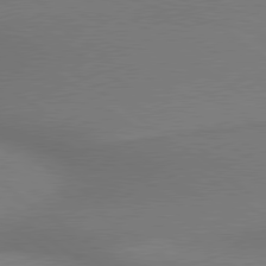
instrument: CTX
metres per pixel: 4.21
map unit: lApd
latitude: 79.4427
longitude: 179.4832
